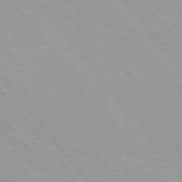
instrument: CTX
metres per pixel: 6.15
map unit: Hpe
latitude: 76.1577
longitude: -152.7435
